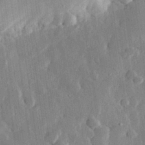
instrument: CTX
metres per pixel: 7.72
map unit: eHh
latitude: 29.6694
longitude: -80.0255
